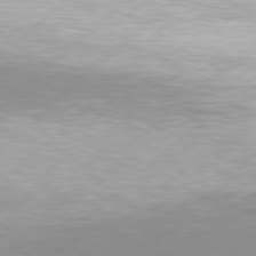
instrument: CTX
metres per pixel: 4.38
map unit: Hpe
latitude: 77.9150
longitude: -130.8380
